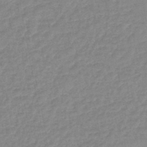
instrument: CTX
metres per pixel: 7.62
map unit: eHb
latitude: -44.7274
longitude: 80.7841
